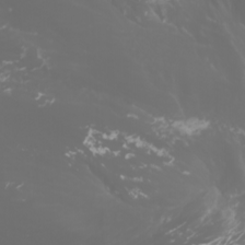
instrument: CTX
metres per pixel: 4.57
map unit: Nhu
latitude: -1.4833
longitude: -75.7261
